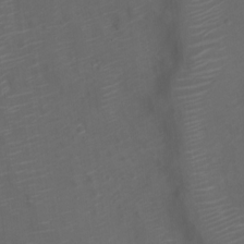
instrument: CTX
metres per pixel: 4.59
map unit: Nve
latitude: -20.0850
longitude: 106.3873
